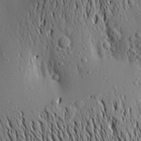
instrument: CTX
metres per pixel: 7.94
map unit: Aa
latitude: 19.6316
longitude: -147.9339
